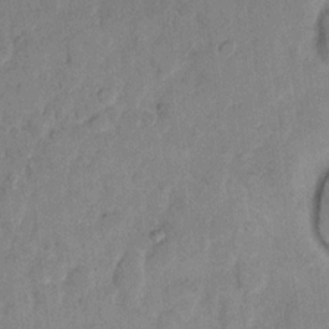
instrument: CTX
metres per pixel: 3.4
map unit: eHh
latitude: 11.8772
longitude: -64.9136
